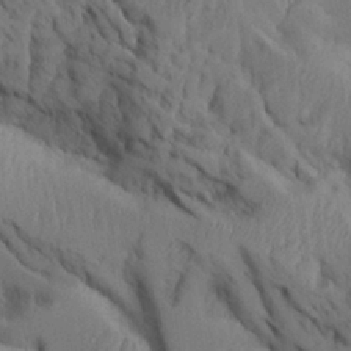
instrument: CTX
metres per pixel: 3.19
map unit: Aa
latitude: 26.0822
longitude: -129.3482
